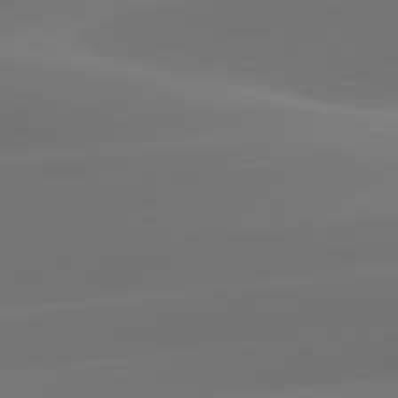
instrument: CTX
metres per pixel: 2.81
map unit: lApd
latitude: 82.0633
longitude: -162.7247
